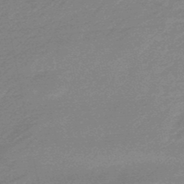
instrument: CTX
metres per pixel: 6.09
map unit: lHb
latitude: -48.3684
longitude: 81.7856
